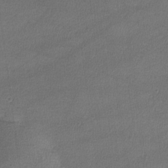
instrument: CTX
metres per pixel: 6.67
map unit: lHvf
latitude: -11.9556
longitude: -101.4049
